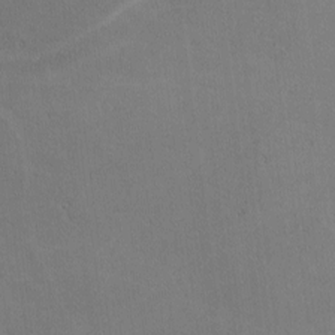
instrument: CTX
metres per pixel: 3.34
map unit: lHvf
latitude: -9.8611
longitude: -102.0255
